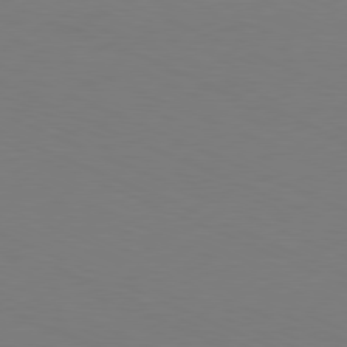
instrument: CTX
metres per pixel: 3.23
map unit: Hpe
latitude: -81.6155
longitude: 20.8408
